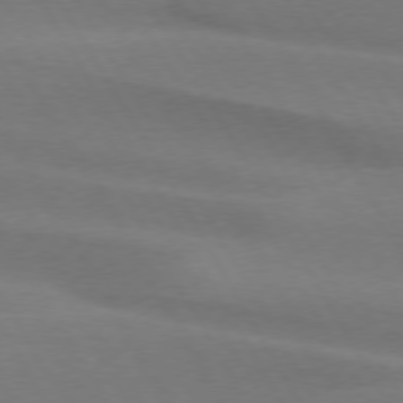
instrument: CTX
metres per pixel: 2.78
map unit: lApd
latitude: 74.5168
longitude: -65.6316
